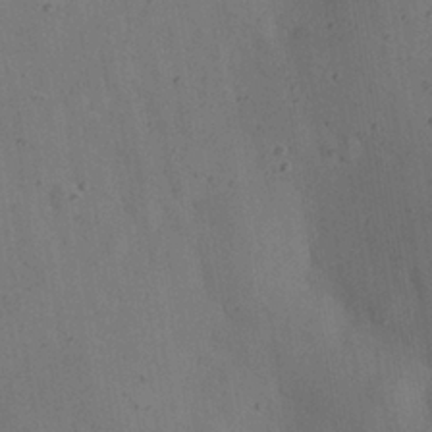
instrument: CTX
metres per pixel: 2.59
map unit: Nhu
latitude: 25.6693
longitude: -72.0633
